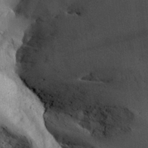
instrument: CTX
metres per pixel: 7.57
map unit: Aa
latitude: 28.1389
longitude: -134.1955
